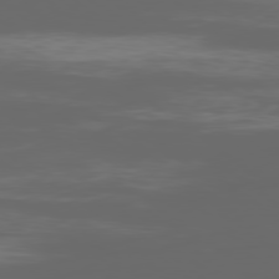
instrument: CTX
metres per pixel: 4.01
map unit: Ap
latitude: -79.5966
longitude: -59.9528
